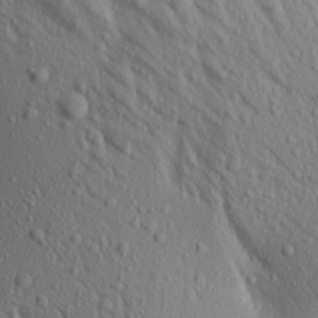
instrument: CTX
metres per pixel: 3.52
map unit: Aa
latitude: 17.5560
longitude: -147.5749
